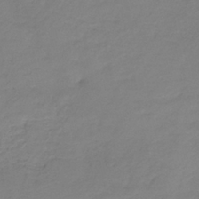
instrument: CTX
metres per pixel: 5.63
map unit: HNb
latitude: -34.7274
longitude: 53.8422
